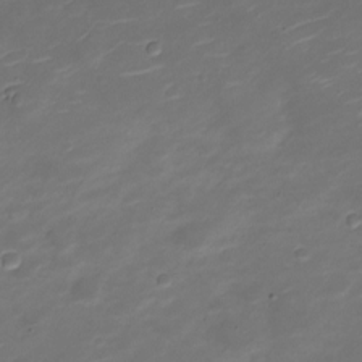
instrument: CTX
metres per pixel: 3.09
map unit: Nve
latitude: -20.5384
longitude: 105.2565
